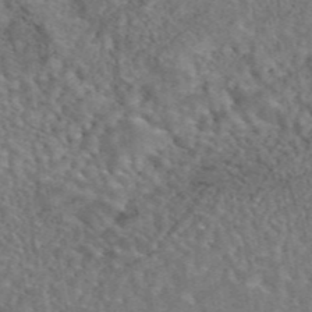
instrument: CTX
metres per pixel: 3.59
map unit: eAb
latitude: 44.5546
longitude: 110.6896
